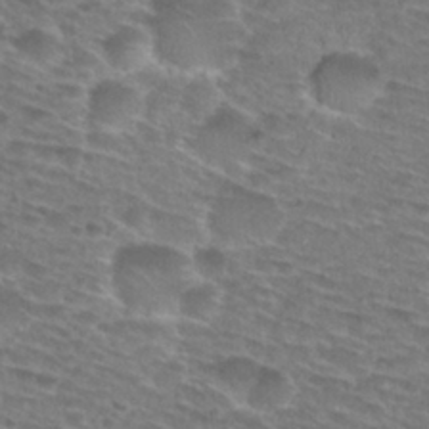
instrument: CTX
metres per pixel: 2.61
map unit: Hto
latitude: 28.8758
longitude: -47.5938
